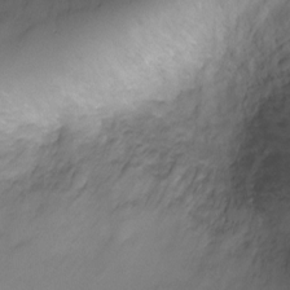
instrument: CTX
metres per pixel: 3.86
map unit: Ht
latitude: -6.4629
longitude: -19.9150
